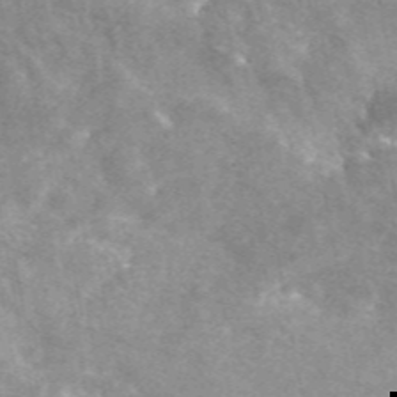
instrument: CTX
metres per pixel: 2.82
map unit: eAb
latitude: 47.0648
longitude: 125.2754
